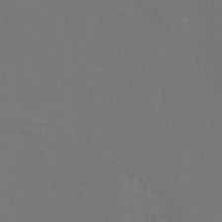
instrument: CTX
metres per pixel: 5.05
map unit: eHh
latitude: 5.7639
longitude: -69.2537
